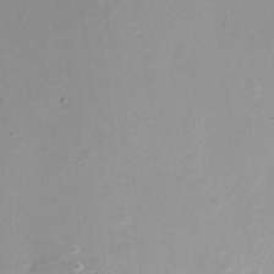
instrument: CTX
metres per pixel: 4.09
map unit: Nhu
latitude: -12.2551
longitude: -38.4979
